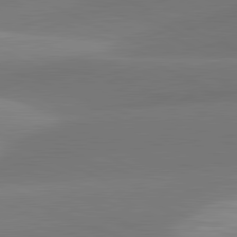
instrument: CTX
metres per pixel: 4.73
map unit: lApd
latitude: 81.2915
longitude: 130.8786
